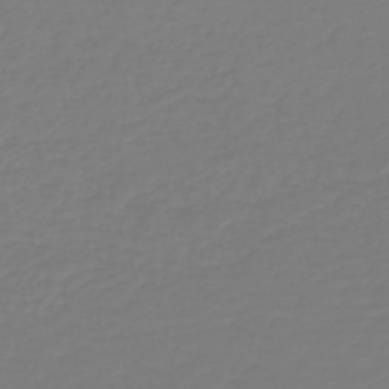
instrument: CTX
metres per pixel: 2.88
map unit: HNb
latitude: -46.5951
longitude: 54.8030
